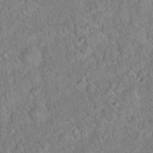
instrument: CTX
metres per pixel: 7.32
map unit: Hto
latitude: 17.5182
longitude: -52.4223
